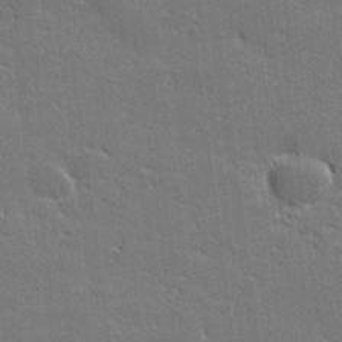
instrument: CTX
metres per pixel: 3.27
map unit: lHvf
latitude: 26.8947
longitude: 142.4251
